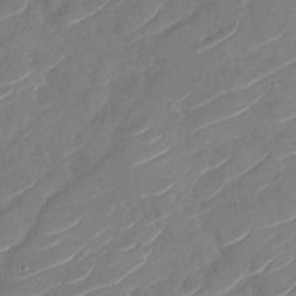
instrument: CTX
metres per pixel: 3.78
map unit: Nhu
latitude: -29.6344
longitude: -72.7813
